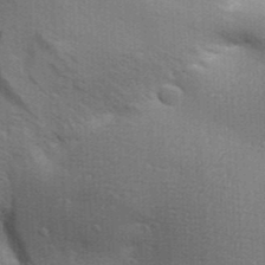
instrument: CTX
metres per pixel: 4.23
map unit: Aa
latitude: 30.8947
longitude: -135.0836
